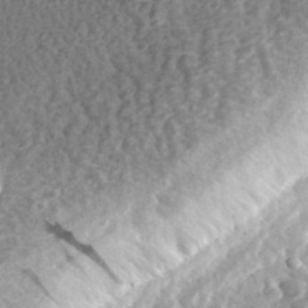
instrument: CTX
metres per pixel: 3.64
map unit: eHh
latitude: 34.7057
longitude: -79.2726
